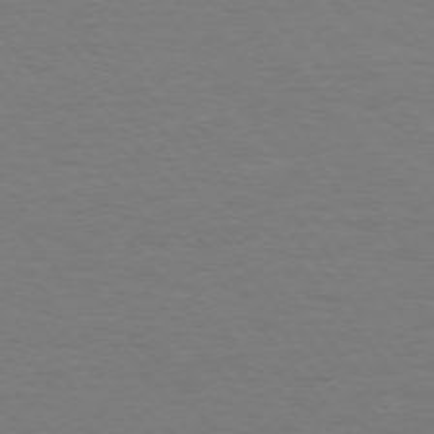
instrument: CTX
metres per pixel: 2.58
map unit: Hpe
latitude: 75.0647
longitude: -132.1956
